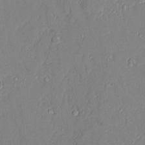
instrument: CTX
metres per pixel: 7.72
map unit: Ave
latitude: 22.4412
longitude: -128.6679
